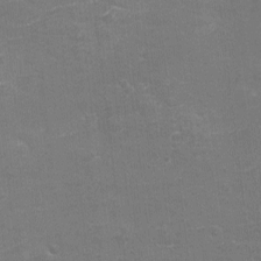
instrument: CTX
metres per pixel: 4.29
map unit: eHh
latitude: -4.0850
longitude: -75.6883
